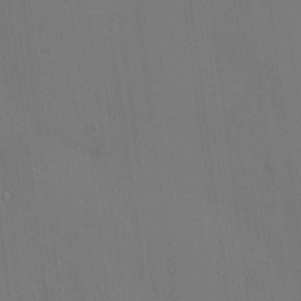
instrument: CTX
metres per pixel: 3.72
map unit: HNhu
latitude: 6.1200
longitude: 15.0676
